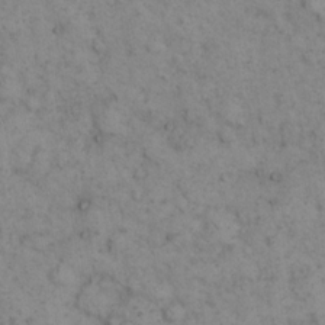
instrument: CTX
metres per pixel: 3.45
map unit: eHh
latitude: 15.1404
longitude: -64.8191
